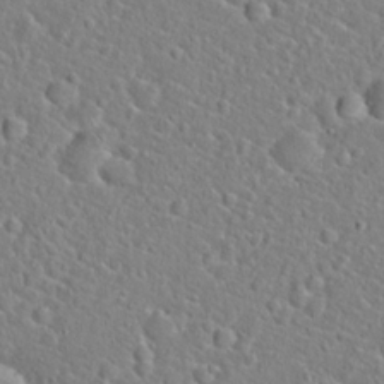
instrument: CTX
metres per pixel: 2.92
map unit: Hto
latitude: 20.9892
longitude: -45.1403
